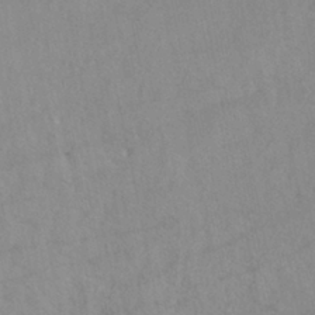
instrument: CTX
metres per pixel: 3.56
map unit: HNhu
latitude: -40.6518
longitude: 101.8044
